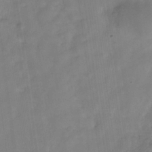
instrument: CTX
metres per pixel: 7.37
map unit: Hve
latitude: -32.2362
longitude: 92.5574
